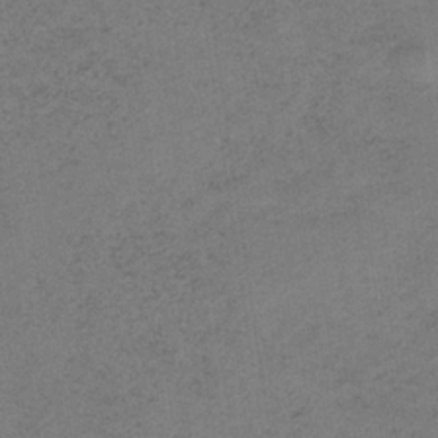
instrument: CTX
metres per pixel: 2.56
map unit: HNb
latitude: -32.5763
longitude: 63.1431
